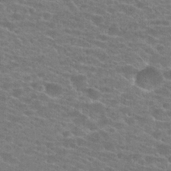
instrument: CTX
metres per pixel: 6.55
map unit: Hto
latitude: 22.8002
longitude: -43.6316
